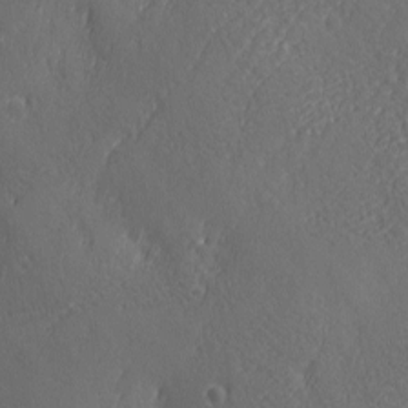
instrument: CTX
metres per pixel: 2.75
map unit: Ave
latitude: -6.8219
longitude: -119.7827
